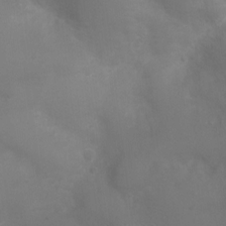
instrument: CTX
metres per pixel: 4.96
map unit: Ht
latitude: 1.8205
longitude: -22.2145
